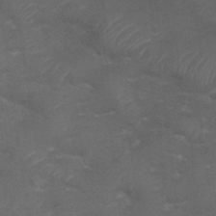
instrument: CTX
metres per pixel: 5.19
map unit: Nhu
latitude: 26.5357
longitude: -51.4426
